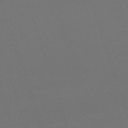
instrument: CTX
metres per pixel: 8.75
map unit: eHh
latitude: -63.9178
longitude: 49.5777
